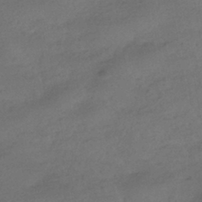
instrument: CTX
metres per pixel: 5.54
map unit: HNhu
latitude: -41.6155
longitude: 96.0472
